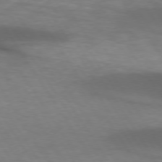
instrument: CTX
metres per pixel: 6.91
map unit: lApd
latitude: 74.2523
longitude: -52.0255
